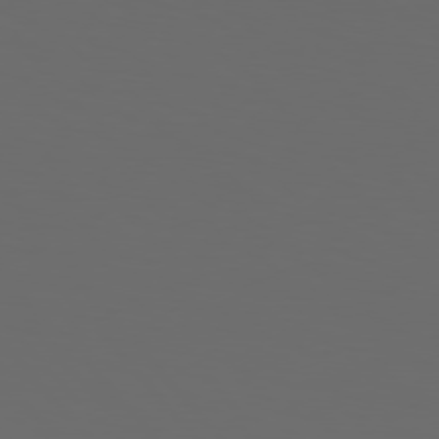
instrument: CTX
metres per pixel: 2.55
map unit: Hpe
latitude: 76.5545
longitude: -141.4615
